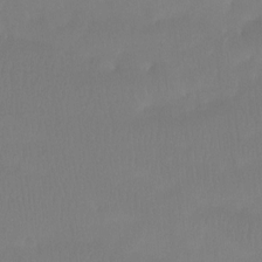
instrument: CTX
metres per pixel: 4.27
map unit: Htu
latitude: -14.8786
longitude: -46.2901
